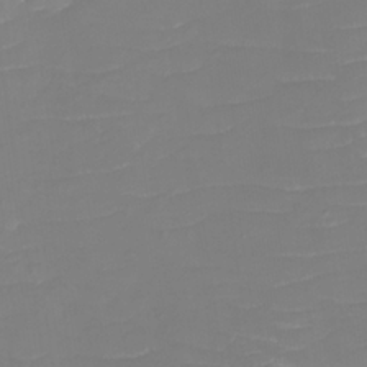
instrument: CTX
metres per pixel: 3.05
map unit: eHh
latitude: -3.8611
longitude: -75.9528
